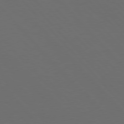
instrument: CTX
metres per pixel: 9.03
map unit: Hpe
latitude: 76.8002
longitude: -163.6883
